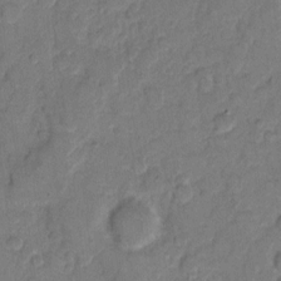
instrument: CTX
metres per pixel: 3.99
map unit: eHh
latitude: 10.0633
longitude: -64.5168
